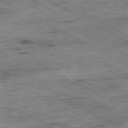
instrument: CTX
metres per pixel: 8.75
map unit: Ap
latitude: -80.7841
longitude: -89.6694
